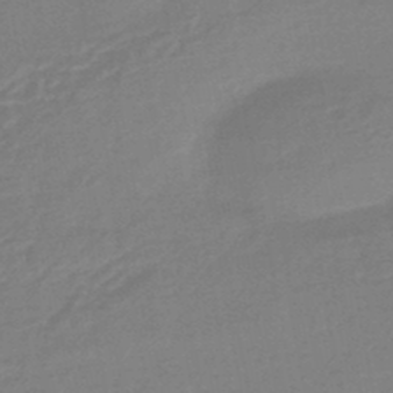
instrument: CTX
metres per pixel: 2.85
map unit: HNhu
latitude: -45.5399
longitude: 90.1228
